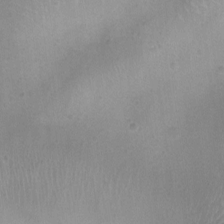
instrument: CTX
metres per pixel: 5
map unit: Ht
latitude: -8.2928
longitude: -21.3482
